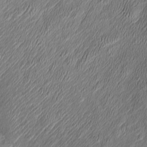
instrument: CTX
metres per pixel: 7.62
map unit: Htu
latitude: -6.8597
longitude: 159.6911
